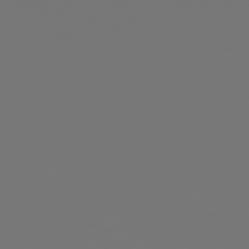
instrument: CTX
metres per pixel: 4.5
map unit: Hpe
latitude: 77.8205
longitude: -176.7813
